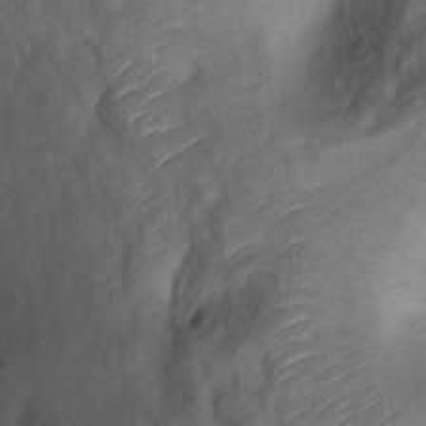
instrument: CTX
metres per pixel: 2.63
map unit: Ht
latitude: 7.1970
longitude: -30.0633
